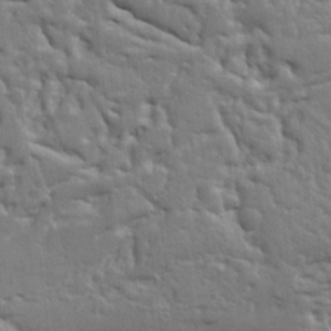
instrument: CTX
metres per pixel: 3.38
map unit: Ht
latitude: 9.6505
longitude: -76.7246
